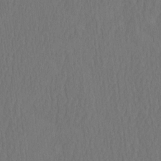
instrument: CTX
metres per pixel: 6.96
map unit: HNhu
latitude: -3.0675
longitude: 13.1998
